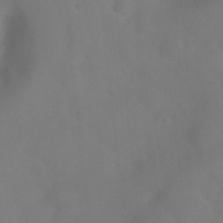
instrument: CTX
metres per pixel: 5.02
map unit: Nhu
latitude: 24.6490
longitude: -62.6302
